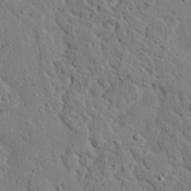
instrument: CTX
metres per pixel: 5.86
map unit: eHh
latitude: 25.0269
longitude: -80.5924
